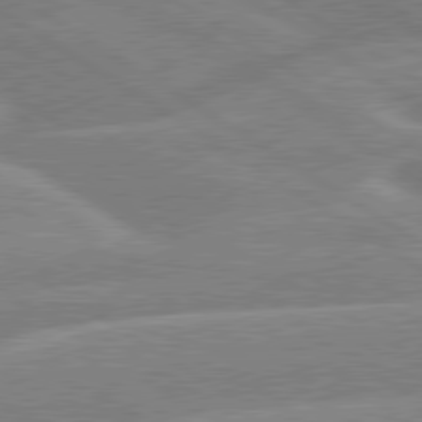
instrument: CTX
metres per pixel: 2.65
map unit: lApd
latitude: 79.6127
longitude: -131.2348
